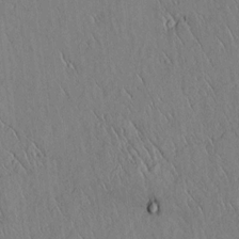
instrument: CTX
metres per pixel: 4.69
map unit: lAvf
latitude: 5.6694
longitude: 159.1620
